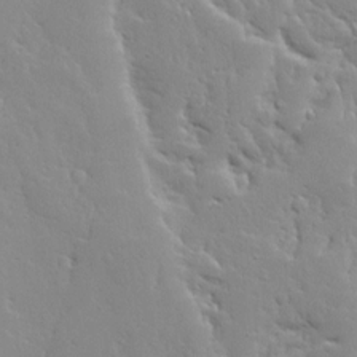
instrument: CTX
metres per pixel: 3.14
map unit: Ave
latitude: 13.0837
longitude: -135.3859
